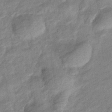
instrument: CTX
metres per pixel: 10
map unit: eHb
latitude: -40.8219
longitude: 82.1795
